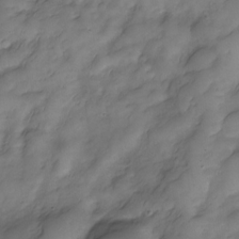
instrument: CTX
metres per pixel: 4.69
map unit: Nve
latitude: -26.8030
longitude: -149.2726
